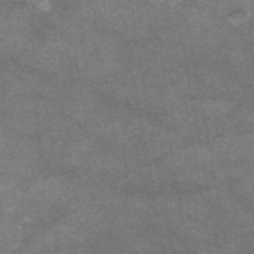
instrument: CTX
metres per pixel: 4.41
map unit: eAb
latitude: 47.2159
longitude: 125.5588
